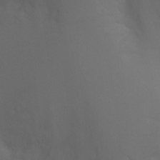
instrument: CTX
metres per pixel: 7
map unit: Nhu
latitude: -13.6344
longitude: -70.6679
